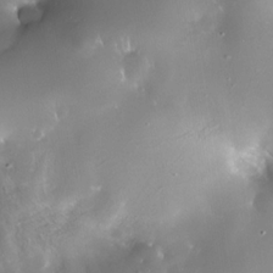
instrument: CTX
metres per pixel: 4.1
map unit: Nhe
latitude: -32.5007
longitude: -118.3089
